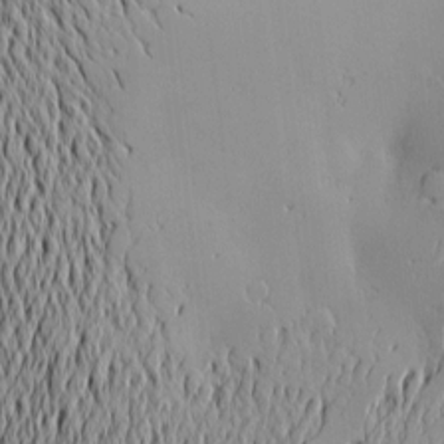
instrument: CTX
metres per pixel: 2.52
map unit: Nve
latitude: -9.6344
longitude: 173.9178
